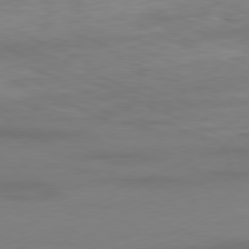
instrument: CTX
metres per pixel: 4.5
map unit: Ap
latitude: -81.6155
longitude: -87.0269
